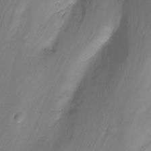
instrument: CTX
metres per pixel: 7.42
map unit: Nhu
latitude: -12.7463
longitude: -60.8380
